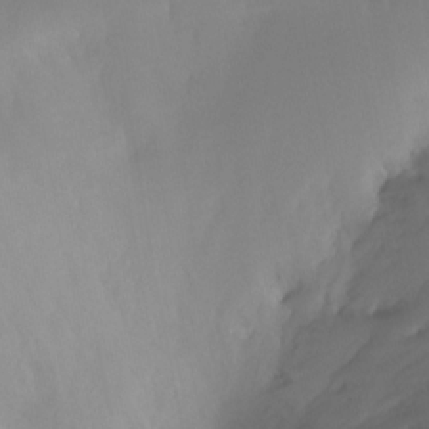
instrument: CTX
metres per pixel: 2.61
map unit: Ht
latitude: -15.0865
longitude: -51.4237
